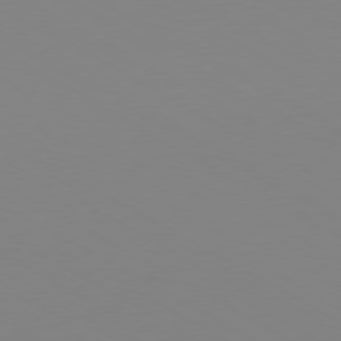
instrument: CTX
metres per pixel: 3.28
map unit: Ap
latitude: -79.9745
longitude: -63.2915
